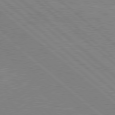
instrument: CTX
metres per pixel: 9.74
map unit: Hpe
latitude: 78.3090
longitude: -123.2348
